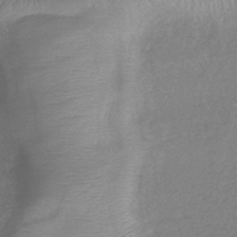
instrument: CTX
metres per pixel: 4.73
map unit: lHb
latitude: -40.9730
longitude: 78.7841
